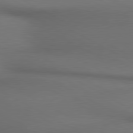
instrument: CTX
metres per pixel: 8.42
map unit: lApd
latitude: 80.6113
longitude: 155.4644
